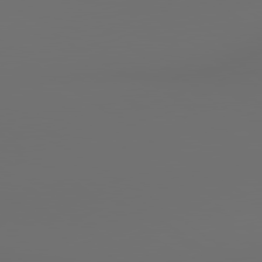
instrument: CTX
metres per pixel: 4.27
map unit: lApd
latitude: 79.8395
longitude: 164.8597
